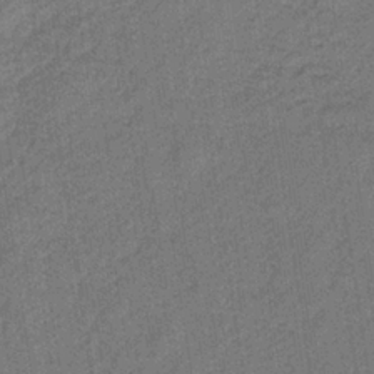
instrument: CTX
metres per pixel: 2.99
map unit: lHb
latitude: -35.4643
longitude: 70.7463
